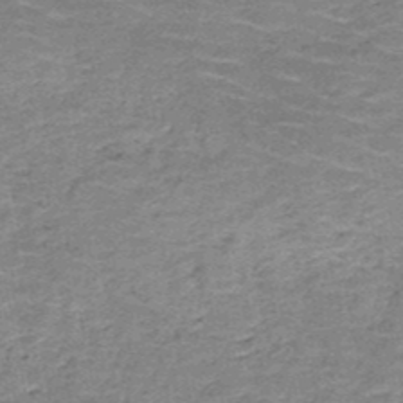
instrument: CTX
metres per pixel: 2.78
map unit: HNb
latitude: -49.7478
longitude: -49.6883
